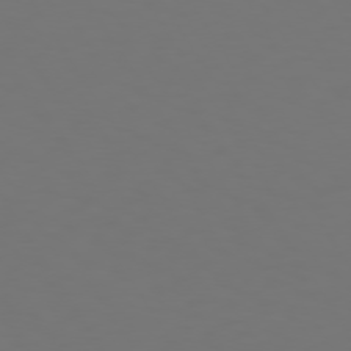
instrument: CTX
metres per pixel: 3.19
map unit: Hpe
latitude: 73.5372
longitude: -126.7435
